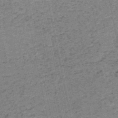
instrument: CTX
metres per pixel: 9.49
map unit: HNb
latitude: -51.5777
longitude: -51.4993
